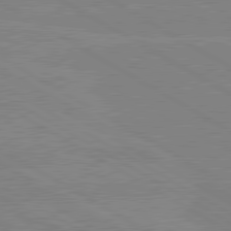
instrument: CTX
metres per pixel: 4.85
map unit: lApd
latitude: 80.3467
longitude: -126.3656
